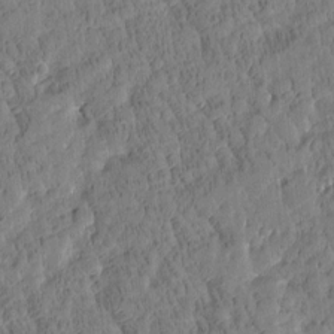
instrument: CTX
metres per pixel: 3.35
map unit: Htu
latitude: -3.8800
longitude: 175.3320
